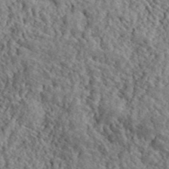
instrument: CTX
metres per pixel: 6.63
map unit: lHvf
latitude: 40.5167
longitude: -86.1955
